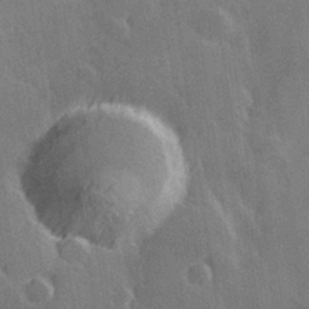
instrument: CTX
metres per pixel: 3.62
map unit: Hve
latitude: 27.7828
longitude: 145.6344
